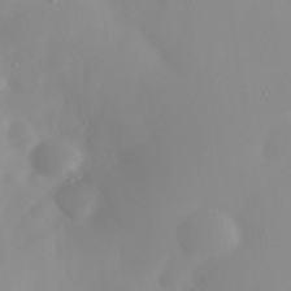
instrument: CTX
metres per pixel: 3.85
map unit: eHh
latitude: 31.8206
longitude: -57.8772
